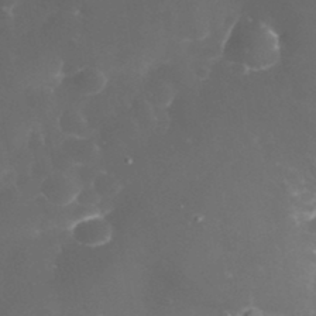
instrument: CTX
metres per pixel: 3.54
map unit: eHh
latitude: 32.0444
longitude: -63.0837
